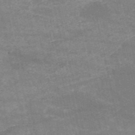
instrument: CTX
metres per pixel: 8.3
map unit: HNb
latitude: -52.8597
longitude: -39.7827
